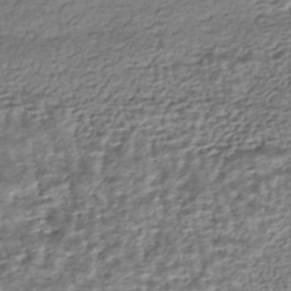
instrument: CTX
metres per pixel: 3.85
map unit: HNhu
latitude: -43.9367
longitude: 105.9367
